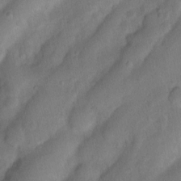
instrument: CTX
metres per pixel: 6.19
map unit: Nhu
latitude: 5.0836
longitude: -24.4978
